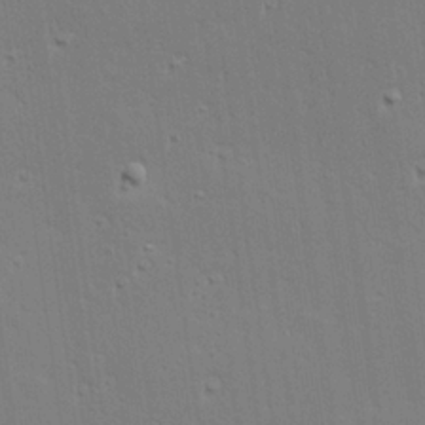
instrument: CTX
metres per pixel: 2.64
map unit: Hve
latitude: 25.3292
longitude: -93.8772
